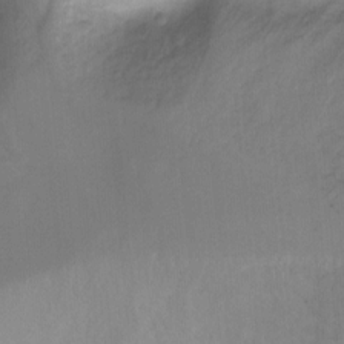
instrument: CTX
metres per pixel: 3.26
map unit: Ht
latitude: -6.3873
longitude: -37.6694
